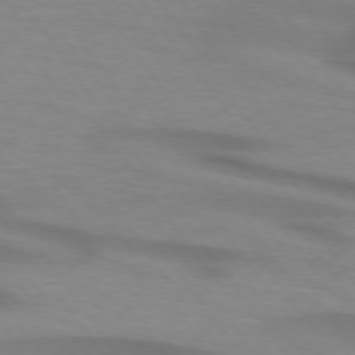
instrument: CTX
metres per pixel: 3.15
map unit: lApd
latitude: 74.3656
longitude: -59.8394
